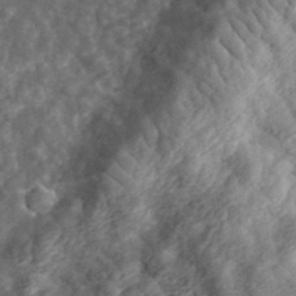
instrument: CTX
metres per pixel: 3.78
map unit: eHh
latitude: 35.8016
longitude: -79.6127
